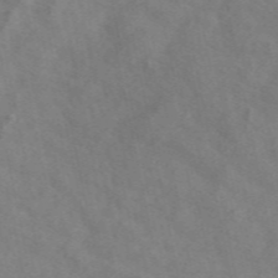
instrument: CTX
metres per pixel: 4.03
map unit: eAb
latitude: 50.1766
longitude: 118.2173
